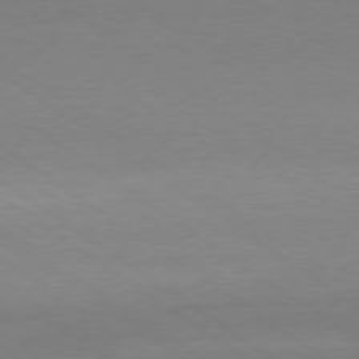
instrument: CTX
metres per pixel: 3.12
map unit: Ap
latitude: -79.2376
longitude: -54.9891
